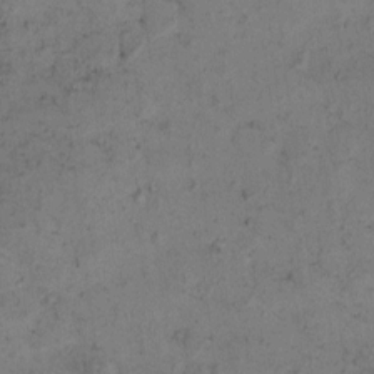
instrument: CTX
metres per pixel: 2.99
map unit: eHh
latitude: -0.5574
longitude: 18.8975
